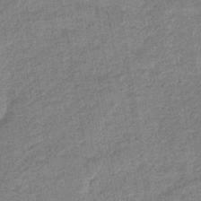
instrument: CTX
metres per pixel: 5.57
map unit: eHb
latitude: -44.5763
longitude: 86.7652
